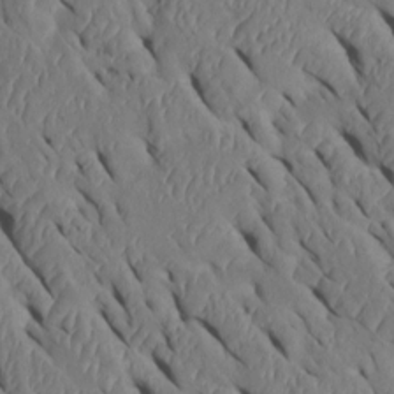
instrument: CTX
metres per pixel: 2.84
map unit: Htu
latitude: 0.6868
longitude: 148.5196
